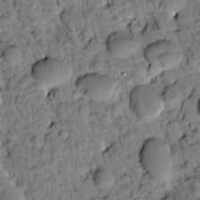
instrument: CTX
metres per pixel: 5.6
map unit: Htu
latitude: -2.3684
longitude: 173.3887
